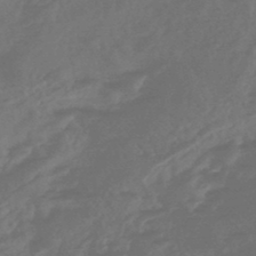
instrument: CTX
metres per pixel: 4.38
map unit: HNhu
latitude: -46.3117
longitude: 91.7100
